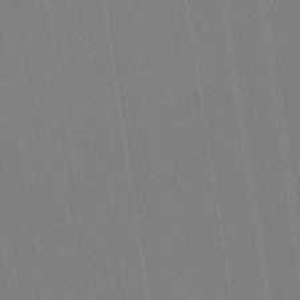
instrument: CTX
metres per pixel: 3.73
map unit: HNb
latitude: -35.2754
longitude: 54.9164
